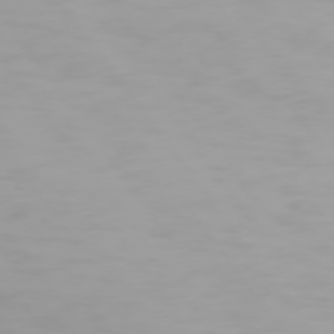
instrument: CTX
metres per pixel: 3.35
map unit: Hpe
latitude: 74.2145
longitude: -128.7057
